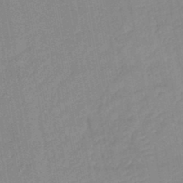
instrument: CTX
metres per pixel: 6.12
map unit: lHb
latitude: -45.8233
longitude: 73.2754
